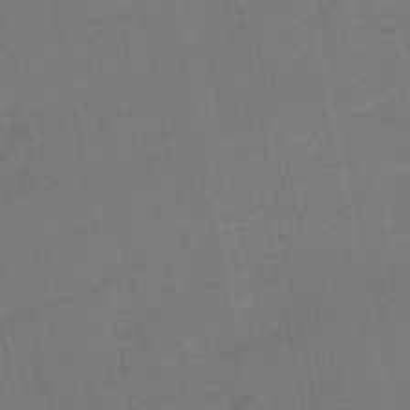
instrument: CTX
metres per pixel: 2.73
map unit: eHb
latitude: -49.6911
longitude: 78.2928
